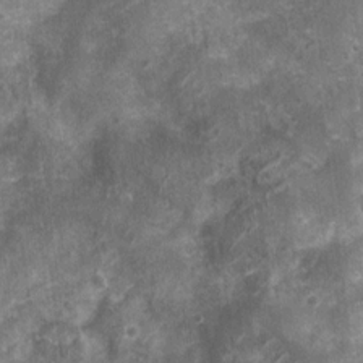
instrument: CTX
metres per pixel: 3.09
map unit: Nhu
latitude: 7.8772
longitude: -20.4790
